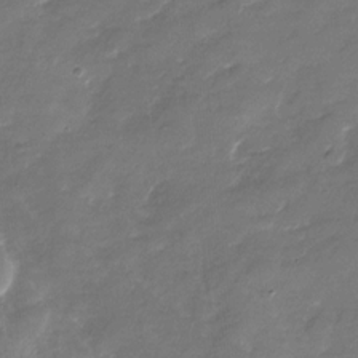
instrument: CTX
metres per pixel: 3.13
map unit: Nhu
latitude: -29.0298
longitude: -73.6505
